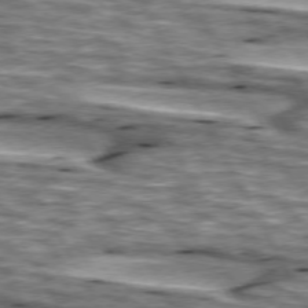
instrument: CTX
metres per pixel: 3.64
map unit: lApd
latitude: 74.3845
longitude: -55.5371
